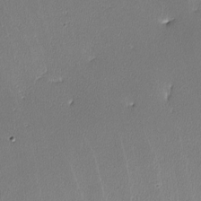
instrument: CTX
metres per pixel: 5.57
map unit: lHvf
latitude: -10.7085
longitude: -103.8583
